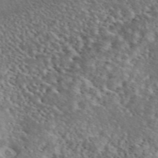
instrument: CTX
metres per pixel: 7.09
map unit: eAb
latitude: 45.4048
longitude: 113.7100
